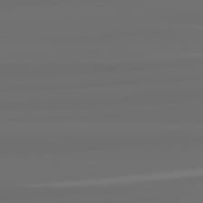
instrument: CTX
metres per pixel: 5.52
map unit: lApd
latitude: 82.8191
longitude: 162.8219
